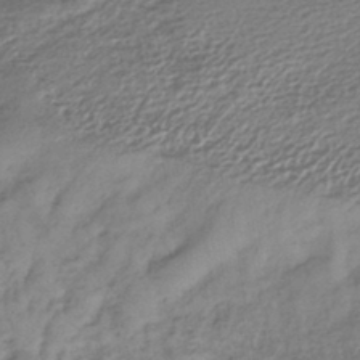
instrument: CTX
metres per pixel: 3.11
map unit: lHb
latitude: -40.3873
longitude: 74.1039
